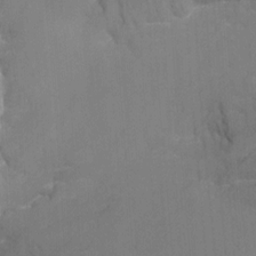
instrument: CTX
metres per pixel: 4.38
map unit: Nhu
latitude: -17.4833
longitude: -47.4427
